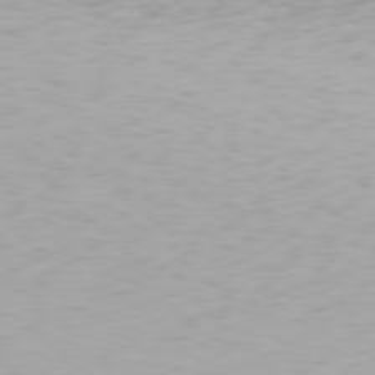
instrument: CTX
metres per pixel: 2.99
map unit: Hpe
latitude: 78.0822
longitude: -135.3292
